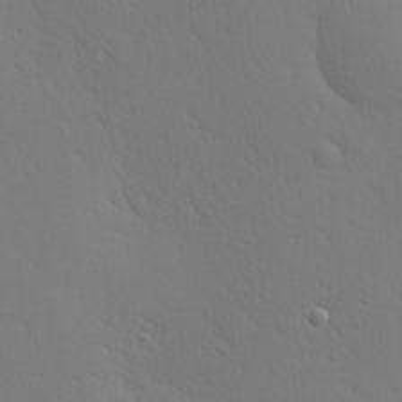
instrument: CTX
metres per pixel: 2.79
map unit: Hve
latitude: 19.4048
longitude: 149.9556
